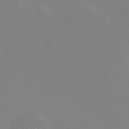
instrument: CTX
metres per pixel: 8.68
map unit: eHh
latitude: 23.9528
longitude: -65.9528
